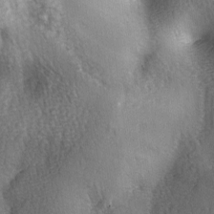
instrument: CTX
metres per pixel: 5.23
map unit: Ave
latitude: -6.1228
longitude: -120.4034
